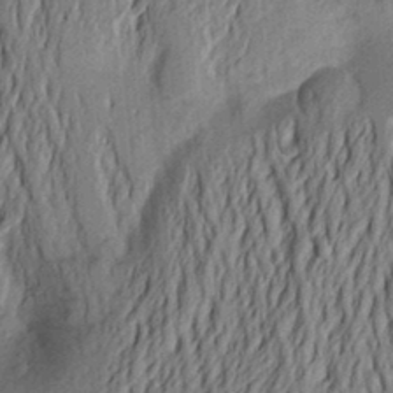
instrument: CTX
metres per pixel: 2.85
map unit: Aa
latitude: 22.1956
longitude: -150.3845
